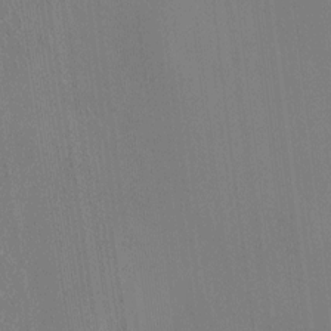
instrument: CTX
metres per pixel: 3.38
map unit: HNhu
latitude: 7.9717
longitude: 14.8030
